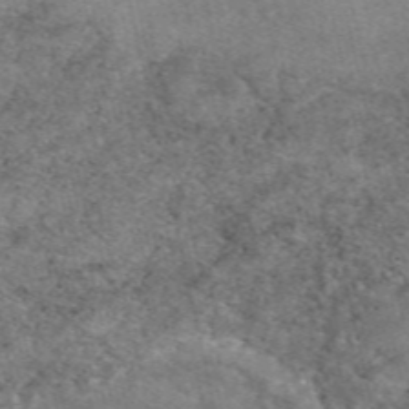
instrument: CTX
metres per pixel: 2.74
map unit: eAb
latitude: 49.0647
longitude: 121.5966
